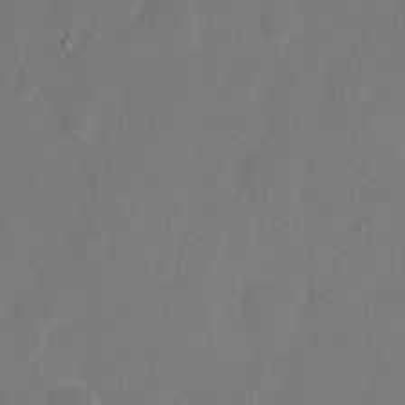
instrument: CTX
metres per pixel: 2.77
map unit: eHh
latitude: 9.5182
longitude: -67.7827
